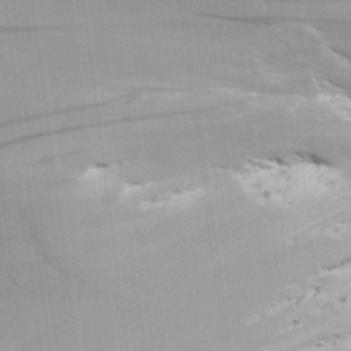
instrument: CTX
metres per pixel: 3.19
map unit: Aa
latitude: 27.6694
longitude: -138.6301
